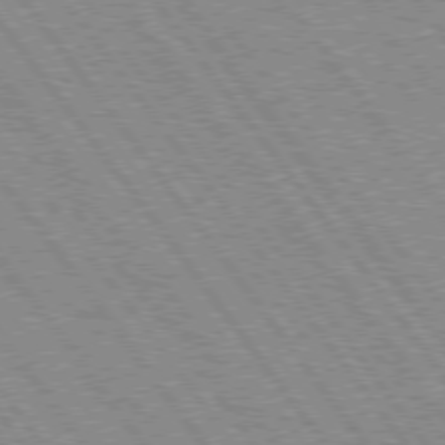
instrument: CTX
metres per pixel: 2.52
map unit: Hpe
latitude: 75.3104
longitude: -149.1592
